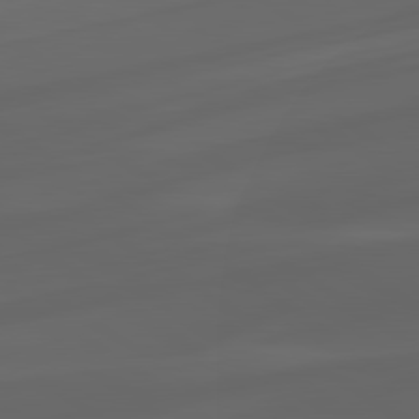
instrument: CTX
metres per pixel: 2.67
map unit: lApd
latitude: 80.9892
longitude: -84.9703
